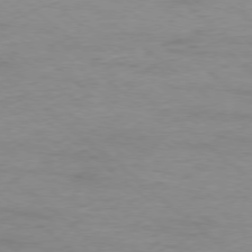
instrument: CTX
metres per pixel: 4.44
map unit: Ap
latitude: -78.1228
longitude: -93.0836
